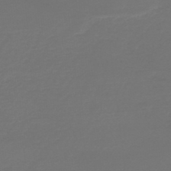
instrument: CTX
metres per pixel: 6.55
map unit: lHb
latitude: -47.7855
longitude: 65.8045
